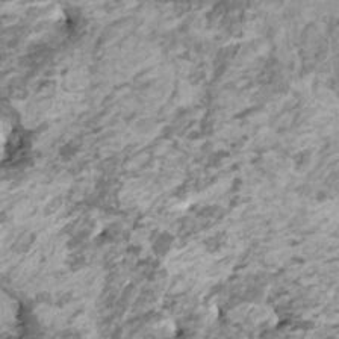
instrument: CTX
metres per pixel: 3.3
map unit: HNhu
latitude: 1.8394
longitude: -0.9513
